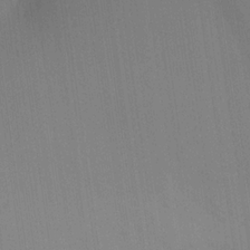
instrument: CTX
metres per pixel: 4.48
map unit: Ave
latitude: 21.3860
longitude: -138.2333
